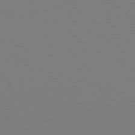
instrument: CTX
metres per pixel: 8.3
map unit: Hpe
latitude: 77.2726
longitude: -133.2348
